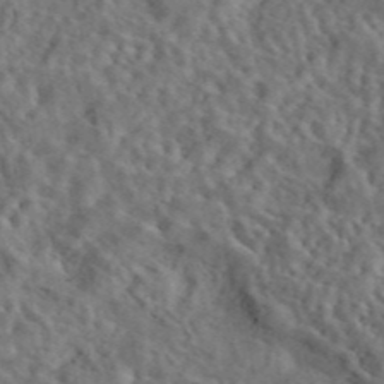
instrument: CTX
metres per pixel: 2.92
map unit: eAb
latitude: 43.5749
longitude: 110.6329
